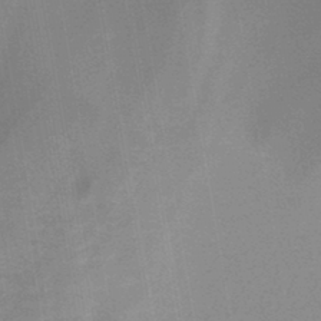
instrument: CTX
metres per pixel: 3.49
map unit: HNb
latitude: -44.5763
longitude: -45.0647
